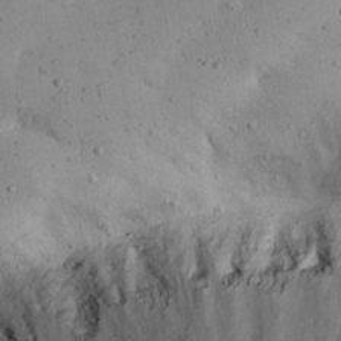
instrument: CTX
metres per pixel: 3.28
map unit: eHh
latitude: 24.8002
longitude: -70.5923
